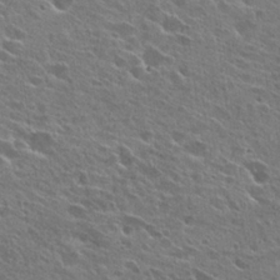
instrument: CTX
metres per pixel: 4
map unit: Hto
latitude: 26.2523
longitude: -44.3089
